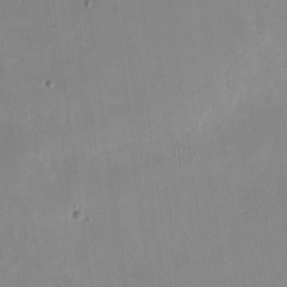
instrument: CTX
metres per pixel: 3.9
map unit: Nhu
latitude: -26.9919
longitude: -60.7057
